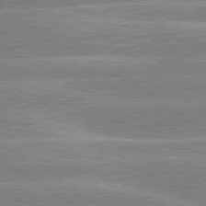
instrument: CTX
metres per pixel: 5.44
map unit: lApd
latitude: 80.1767
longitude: -131.1593
